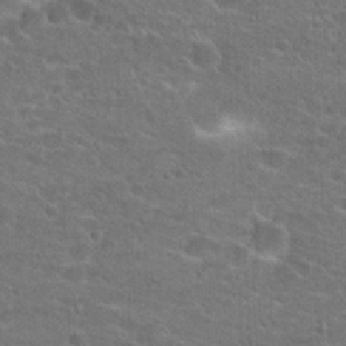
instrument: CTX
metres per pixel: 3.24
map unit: Hto
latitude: 22.3467
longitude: -43.9150
